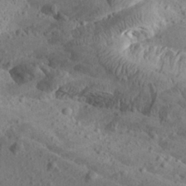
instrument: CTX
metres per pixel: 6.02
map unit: Aa
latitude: 24.9891
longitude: -143.9906
